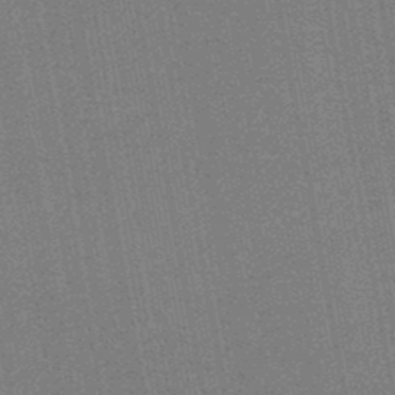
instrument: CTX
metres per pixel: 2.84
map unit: HNb
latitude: -47.1998
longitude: -39.5371
